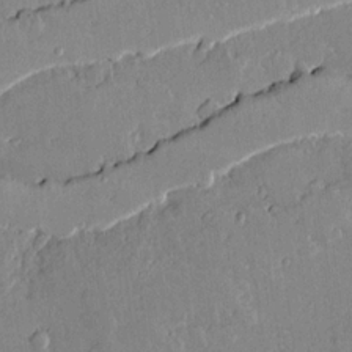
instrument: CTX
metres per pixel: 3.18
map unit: lAvf
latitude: 15.8395
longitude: -127.7072
